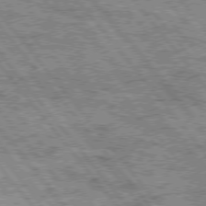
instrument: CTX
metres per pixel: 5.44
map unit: Hpe
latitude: 75.2915
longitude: -156.9702
